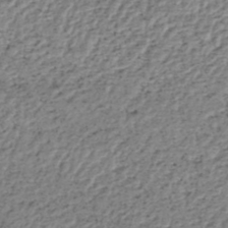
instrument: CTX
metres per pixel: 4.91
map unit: HNhu
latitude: -48.5952
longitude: 30.2739
